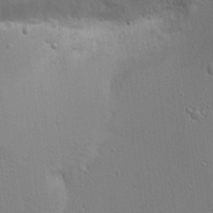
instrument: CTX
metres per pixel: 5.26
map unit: Aa
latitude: 18.7435
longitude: -141.0647
